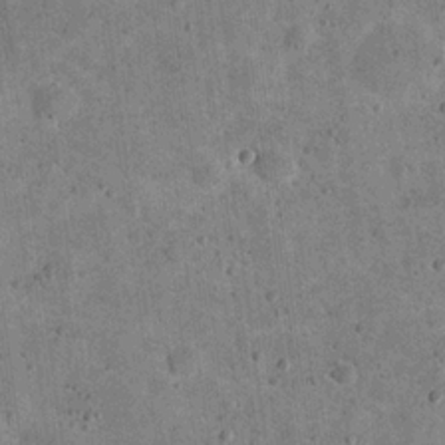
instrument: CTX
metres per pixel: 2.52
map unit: eHh
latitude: 20.9136
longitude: -63.4238
